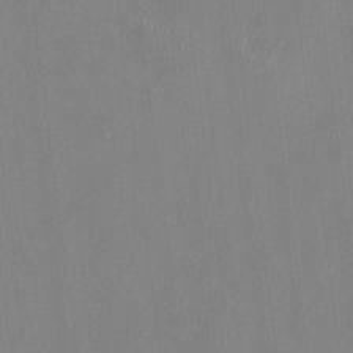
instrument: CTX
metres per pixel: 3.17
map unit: HNhu
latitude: 0.2144
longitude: -5.0080
